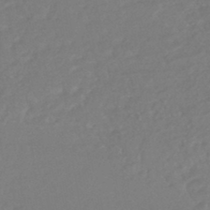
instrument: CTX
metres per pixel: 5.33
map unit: HNhu
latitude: -45.2943
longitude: 98.5574
